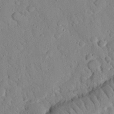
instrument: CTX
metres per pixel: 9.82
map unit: eHh
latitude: 26.3278
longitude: -78.8002
